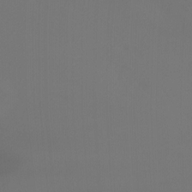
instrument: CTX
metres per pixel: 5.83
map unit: Nhu
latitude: -7.5966
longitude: -52.4601
